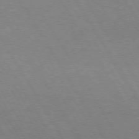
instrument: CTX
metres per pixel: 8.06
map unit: lApd
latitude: 72.5924
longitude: -57.0836
